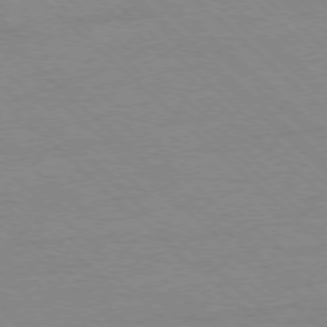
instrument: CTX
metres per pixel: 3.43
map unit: Ap
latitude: -78.1228
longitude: -85.2915
